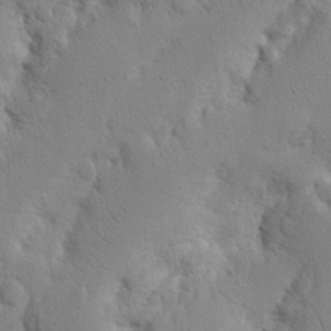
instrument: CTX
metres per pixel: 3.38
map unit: Nhu
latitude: 16.9136
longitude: -75.2915
